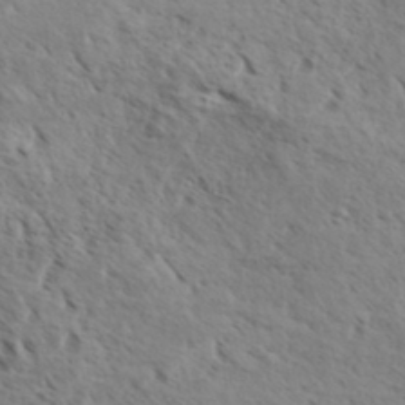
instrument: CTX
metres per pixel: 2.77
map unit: eHh
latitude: 36.4034
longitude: -138.7813
